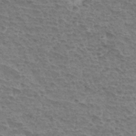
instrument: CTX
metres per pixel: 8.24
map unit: Hto
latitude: 33.9717
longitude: -44.7057
